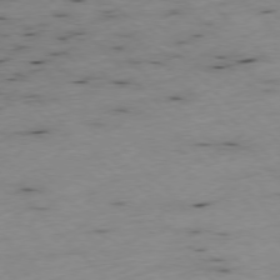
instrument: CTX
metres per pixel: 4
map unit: Ap
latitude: -77.2376
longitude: -60.2711
